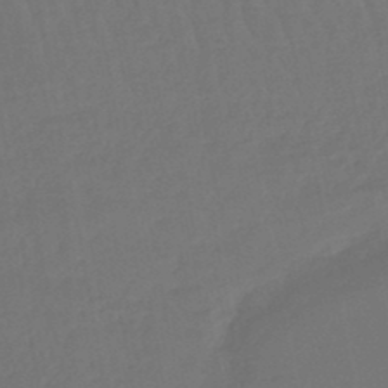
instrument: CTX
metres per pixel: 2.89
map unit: lHb
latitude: -46.6896
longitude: 77.7100
